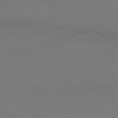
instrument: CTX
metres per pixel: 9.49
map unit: Ap
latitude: -76.4251
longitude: -77.1403
